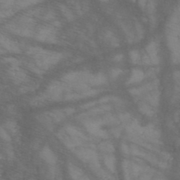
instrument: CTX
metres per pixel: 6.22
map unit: HNb
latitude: -48.6897
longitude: -40.5356
